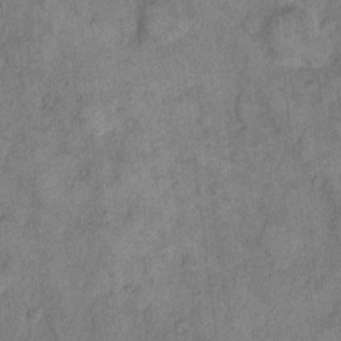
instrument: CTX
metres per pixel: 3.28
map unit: eHh
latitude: 11.4616
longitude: -63.9906
